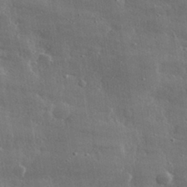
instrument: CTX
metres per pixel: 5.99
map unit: lHvf
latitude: 31.4049
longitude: -90.6302
